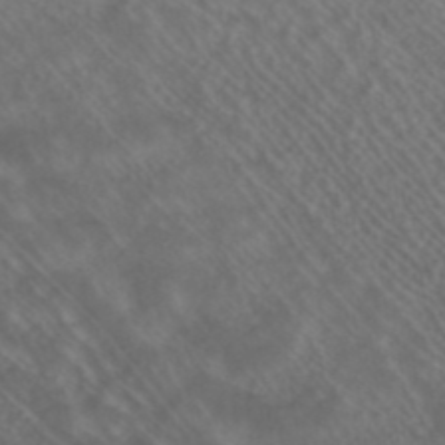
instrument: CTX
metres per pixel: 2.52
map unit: ANa
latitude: 43.4049
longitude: 24.5574
